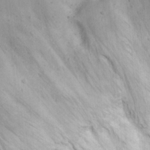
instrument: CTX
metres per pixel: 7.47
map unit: eHh
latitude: 23.6316
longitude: -67.1781
